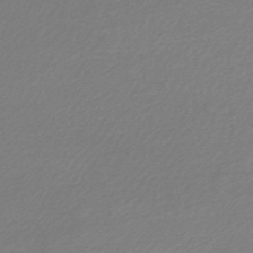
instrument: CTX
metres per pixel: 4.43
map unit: lHb
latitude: -47.1620
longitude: 67.7855
